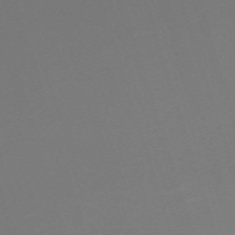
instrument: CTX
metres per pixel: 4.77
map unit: eHh
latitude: -62.5951
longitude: 51.3699
